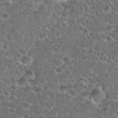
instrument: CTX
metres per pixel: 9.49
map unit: Nhu
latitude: 28.7246
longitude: -49.3482
